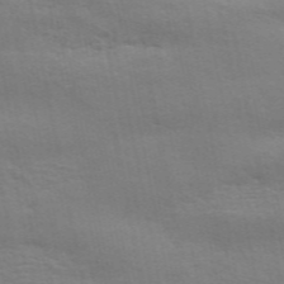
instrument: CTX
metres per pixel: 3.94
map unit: ANa
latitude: 49.8583
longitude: -80.0822
